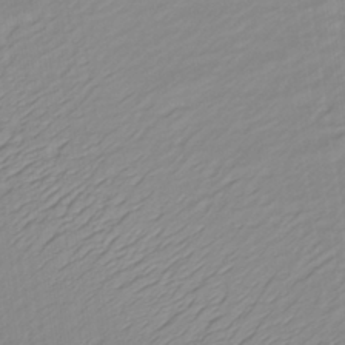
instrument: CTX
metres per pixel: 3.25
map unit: lHb
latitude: -36.4818
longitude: 70.7841
